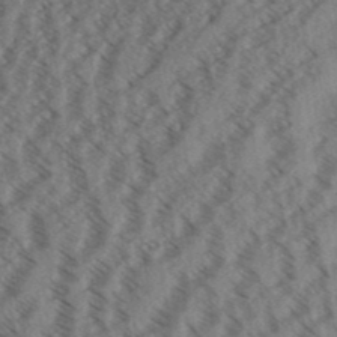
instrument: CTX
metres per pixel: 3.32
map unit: Aa
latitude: 31.3293
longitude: -139.0269
